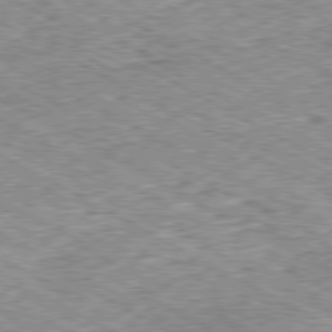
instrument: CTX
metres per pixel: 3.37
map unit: Ap
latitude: -80.5574
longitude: -48.0255
